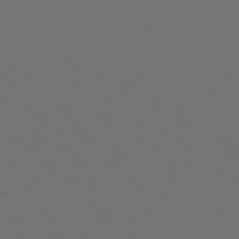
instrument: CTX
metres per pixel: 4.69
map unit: Hpe
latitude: 73.5749
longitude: -126.9892
